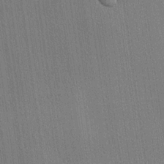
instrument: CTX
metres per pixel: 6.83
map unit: lHvf
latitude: 20.1956
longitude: 141.9367
